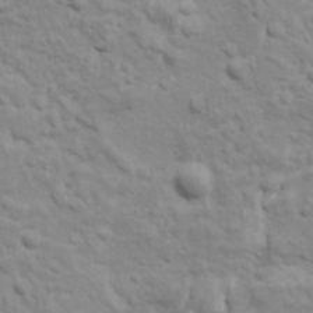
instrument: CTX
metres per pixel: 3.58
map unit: Ave
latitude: 18.6112
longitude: -133.0836
